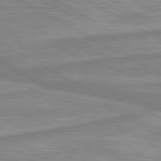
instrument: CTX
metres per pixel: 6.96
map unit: lApd
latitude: 80.2145
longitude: -173.7827
